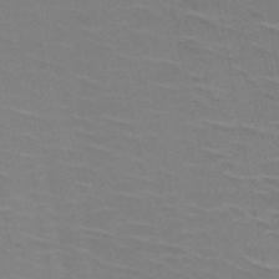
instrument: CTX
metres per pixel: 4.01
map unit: HNb
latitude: -49.2754
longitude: -48.3656
